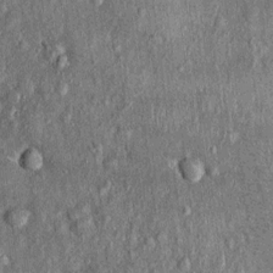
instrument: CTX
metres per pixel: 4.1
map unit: Nhu
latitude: 0.6679
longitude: -16.1955
